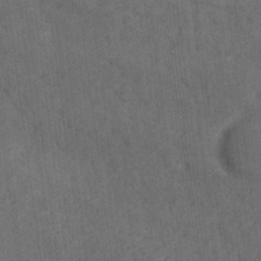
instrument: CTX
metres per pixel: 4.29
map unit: Ave
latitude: 18.6679
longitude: -135.5749
